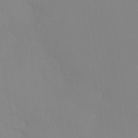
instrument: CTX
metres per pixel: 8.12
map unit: Htu
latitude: -14.4818
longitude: -48.0633
